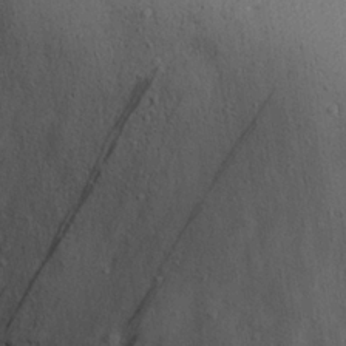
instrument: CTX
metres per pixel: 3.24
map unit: eHh
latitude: 24.1388
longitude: -71.7261
